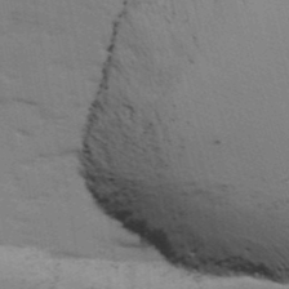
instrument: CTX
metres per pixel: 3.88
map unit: Ave
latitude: 13.7261
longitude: -102.6679
